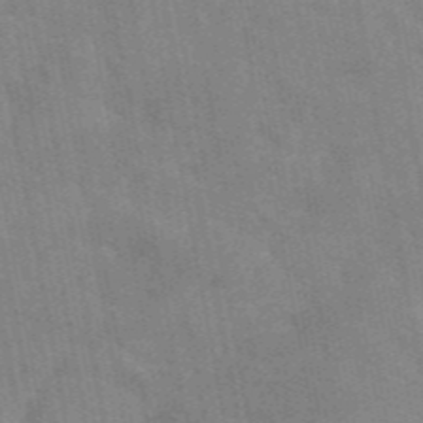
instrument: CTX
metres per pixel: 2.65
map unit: eAb
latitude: 45.6127
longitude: 122.1606
